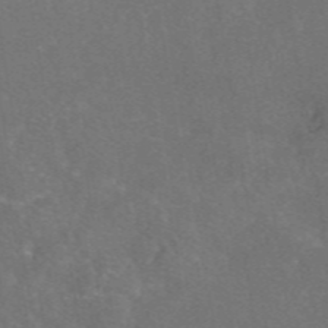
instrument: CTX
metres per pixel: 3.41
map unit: eAb
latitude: 46.9703
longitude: 111.4265
